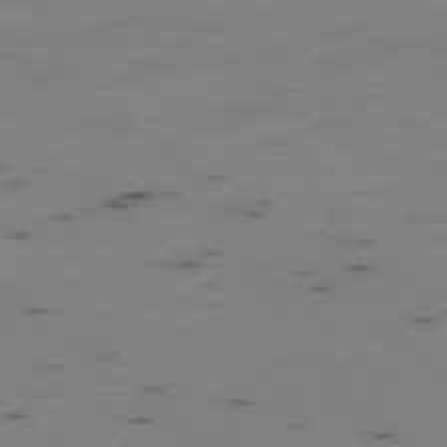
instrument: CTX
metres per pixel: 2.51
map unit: Ap
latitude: -77.9367
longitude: -74.5357
